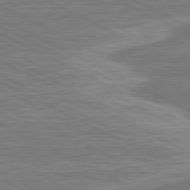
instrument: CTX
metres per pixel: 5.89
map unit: lApd
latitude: 80.9325
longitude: -174.4601
